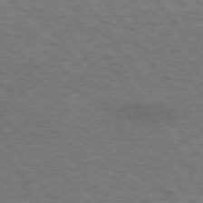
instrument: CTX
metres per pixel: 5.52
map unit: Hpe
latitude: 73.5560
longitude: -132.9514
